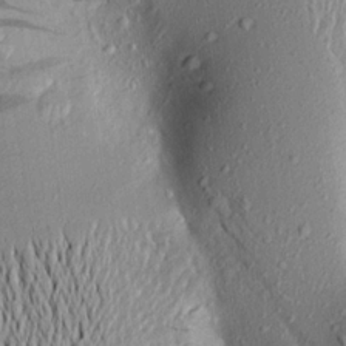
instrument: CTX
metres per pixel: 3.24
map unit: Aa
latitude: 17.8017
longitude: -148.6868
